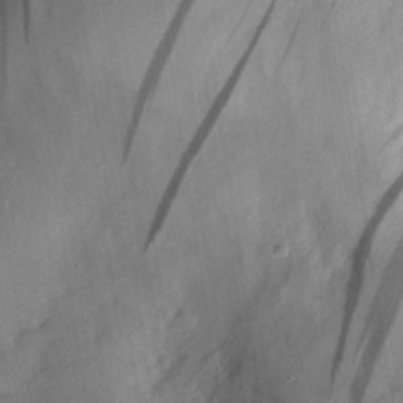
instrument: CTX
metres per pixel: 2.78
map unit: eHh
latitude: 30.5546
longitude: -72.5735
